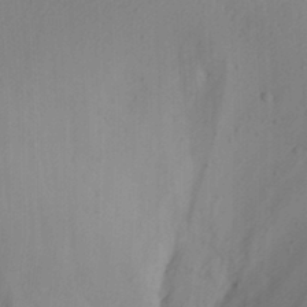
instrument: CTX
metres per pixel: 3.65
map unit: eHh
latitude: 21.5560
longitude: -70.4223
